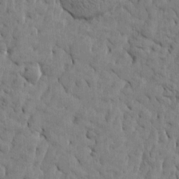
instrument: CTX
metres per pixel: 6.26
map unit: Htu
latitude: -4.2361
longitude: 176.8786
